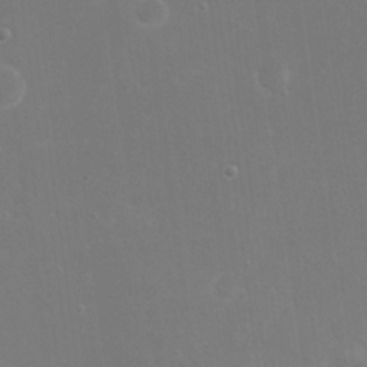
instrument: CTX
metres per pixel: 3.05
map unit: eHh
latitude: 19.8394
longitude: -69.5749
